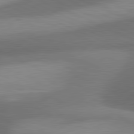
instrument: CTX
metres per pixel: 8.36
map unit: lApd
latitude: 81.2537
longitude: 132.9542
